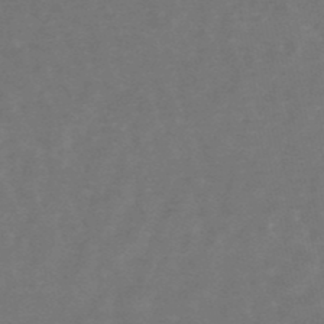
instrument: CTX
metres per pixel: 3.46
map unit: lHb
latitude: -49.5022
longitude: 72.5951
